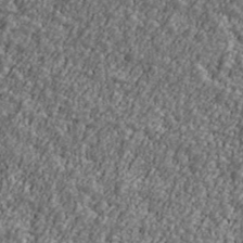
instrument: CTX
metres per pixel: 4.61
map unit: Ave
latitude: 41.9717
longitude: -111.3104
